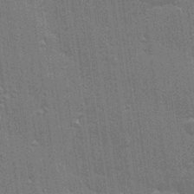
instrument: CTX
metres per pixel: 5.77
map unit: Hve
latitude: 28.1767
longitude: -92.9891
